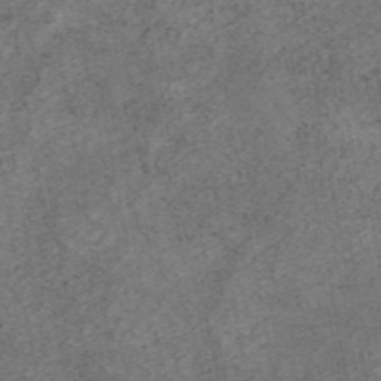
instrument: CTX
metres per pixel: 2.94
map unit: eAb
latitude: 45.1592
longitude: 124.2173
